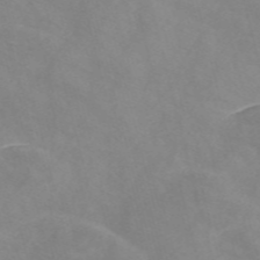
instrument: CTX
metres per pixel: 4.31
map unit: Nve
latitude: -57.7666
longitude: 58.5951
